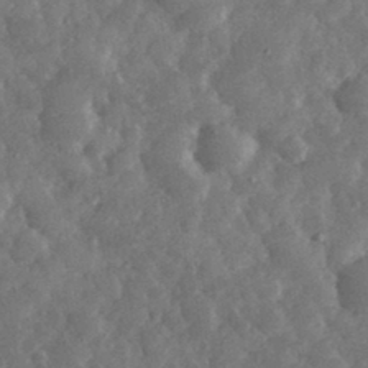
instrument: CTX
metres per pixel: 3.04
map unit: eHh
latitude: 35.0458
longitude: -69.0270
